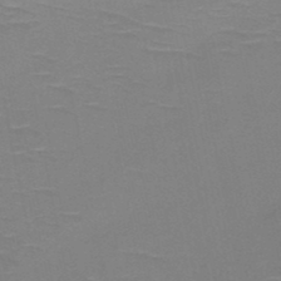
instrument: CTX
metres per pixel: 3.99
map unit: HNb
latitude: -48.8786
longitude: -49.0269
